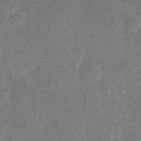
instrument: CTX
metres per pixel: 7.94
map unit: eHh
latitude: 5.4237
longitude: -70.6301
